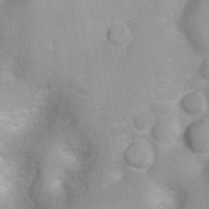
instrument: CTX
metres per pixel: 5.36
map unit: Ht
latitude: 3.6883
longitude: -26.4601
